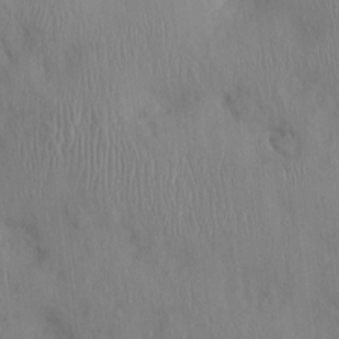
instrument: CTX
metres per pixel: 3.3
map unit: Ht
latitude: 0.6301
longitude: -13.4427
